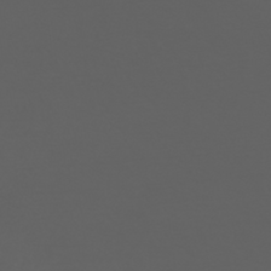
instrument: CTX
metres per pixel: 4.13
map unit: ANa
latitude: -43.1242
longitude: 107.9367
